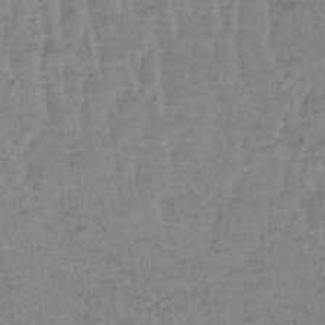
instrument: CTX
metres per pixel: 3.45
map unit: lHb
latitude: -34.3495
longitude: 70.5952
